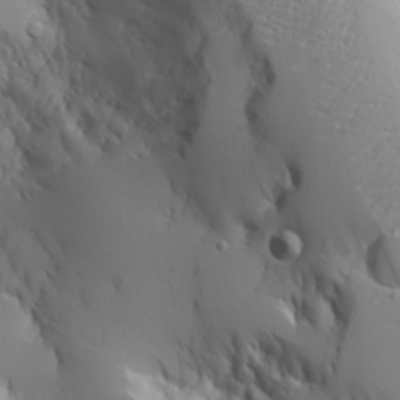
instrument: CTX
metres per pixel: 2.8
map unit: Aa
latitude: 25.2725
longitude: -127.0081
